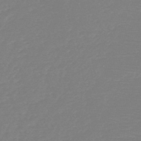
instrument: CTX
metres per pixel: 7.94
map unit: HNb
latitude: -49.0109
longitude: -42.9514
